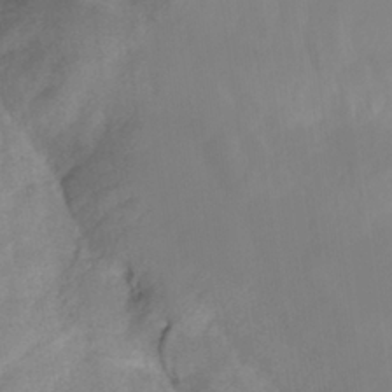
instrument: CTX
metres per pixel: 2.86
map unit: HNhu
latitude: -27.1620
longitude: 73.7288
